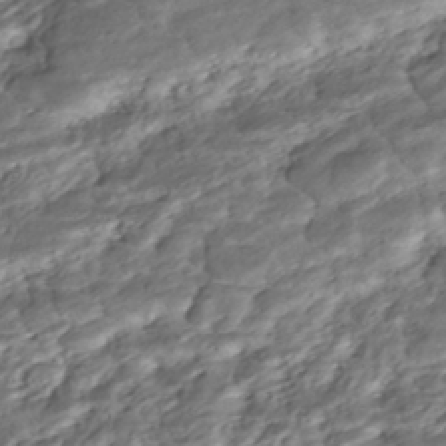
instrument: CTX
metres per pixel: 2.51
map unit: ANa
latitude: -42.2361
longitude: 109.2754
